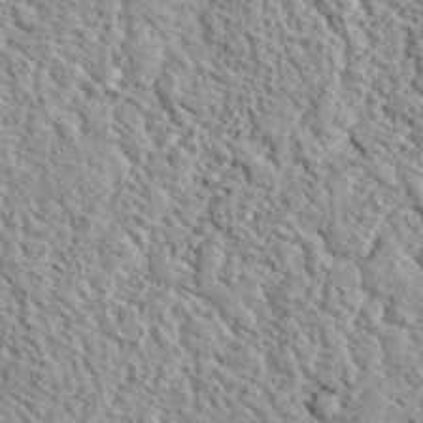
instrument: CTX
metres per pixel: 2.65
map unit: eHh
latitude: 37.3293
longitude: -81.7261
